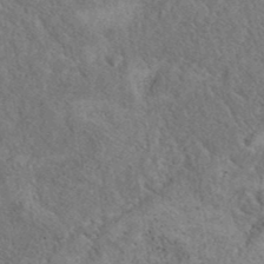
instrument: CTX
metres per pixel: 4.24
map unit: eAb
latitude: 39.4615
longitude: 113.6155
